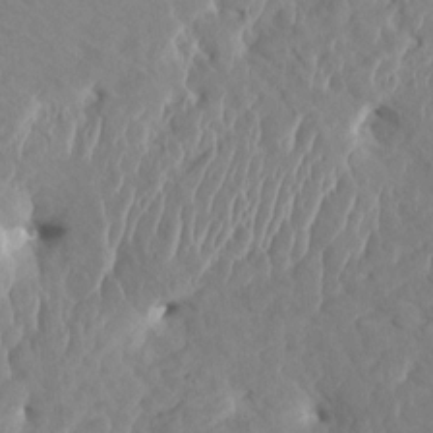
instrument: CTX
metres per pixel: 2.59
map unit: HNhu
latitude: 5.4426
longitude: -6.8569
